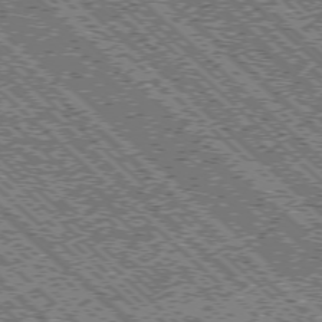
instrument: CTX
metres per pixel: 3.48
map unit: Ap
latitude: -76.1417
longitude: -96.1767
